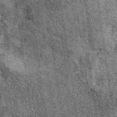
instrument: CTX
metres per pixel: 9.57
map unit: eAb
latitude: 39.7827
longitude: 107.5210
